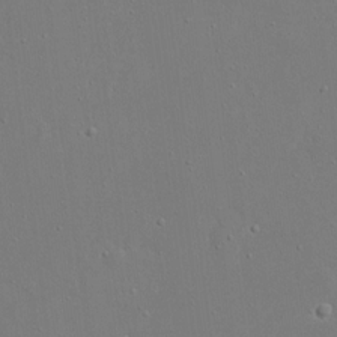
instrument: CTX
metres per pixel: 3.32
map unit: eHh
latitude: 17.3671
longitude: -71.5371
